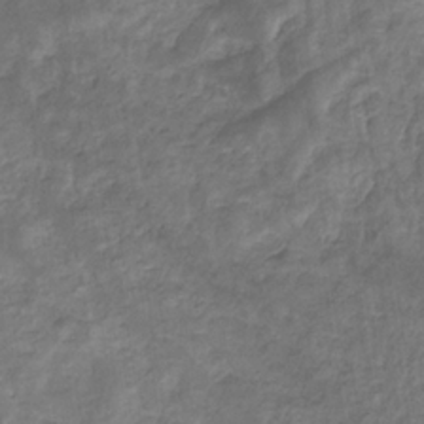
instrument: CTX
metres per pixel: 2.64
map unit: eHb
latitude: -32.0661
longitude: 68.7652
